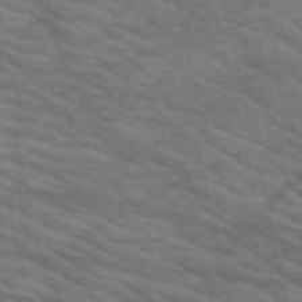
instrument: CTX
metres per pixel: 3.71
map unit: HNb
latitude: -53.3887
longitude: -44.9136
